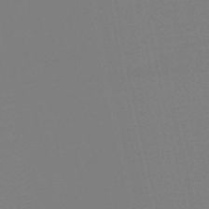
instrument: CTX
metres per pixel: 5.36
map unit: lHb
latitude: -39.1620
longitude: 62.3117
